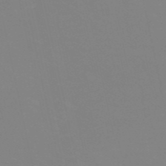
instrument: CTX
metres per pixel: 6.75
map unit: eHh
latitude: -53.3131
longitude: -25.2537
